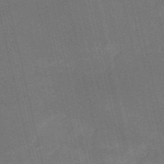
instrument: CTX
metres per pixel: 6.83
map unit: HNb
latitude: -52.2361
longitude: -41.0080
